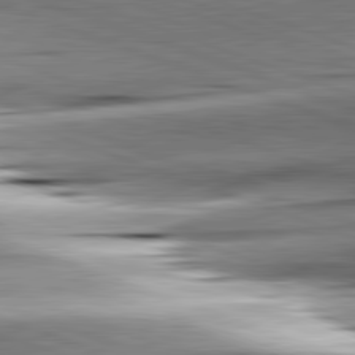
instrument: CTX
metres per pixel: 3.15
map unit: lApd
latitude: 81.8583
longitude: -151.5371
